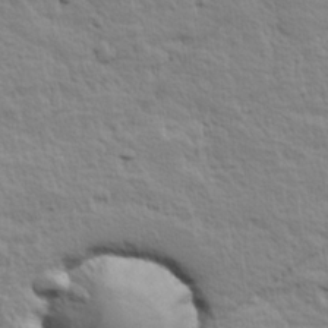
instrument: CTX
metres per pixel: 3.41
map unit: Hve
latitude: 24.9513
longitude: 144.6141
